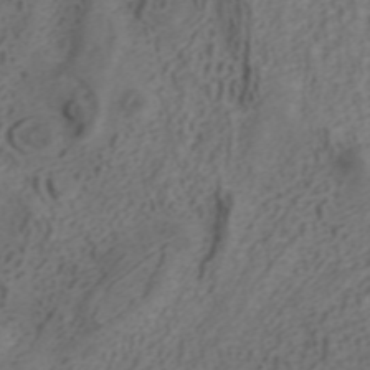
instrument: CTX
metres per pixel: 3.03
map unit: ANa
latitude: 42.1389
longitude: 33.6911
